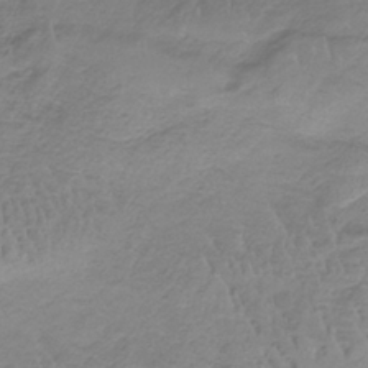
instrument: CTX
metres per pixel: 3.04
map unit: HNb
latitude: -35.0675
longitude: 56.4440
